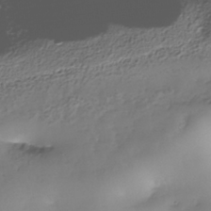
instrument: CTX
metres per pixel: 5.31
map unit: Nhe
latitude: -37.9367
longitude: -147.3860
